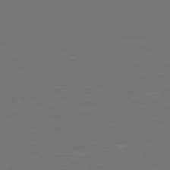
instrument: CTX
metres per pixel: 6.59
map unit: Ap
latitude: -78.8975
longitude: -60.0444
